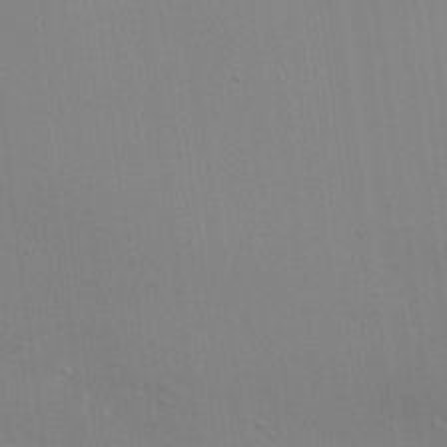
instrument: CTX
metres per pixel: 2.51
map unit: Aa
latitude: 19.2915
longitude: -141.1214
